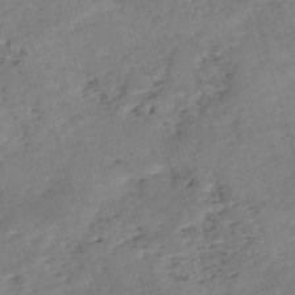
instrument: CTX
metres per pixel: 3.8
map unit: eHh
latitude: -55.0864
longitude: -90.8002
